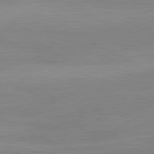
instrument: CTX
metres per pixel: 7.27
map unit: lApd
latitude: 80.6868
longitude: 126.6518
